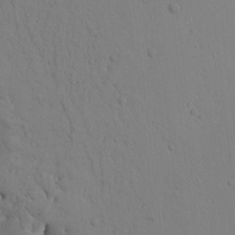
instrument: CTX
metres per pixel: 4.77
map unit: Htu
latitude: -0.2929
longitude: 171.2187
